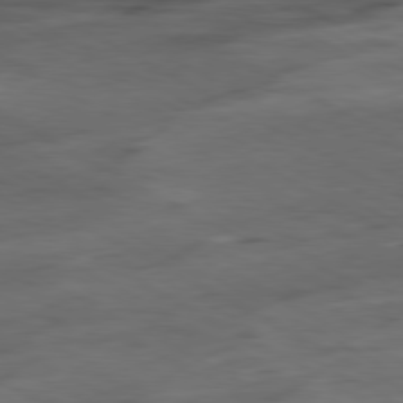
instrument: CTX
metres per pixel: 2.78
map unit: Ap
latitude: -80.6708
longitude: -83.7449
